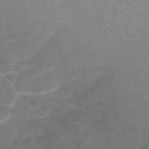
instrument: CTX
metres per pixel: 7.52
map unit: eAb
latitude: 46.4223
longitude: 101.6910
